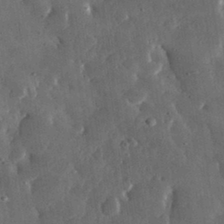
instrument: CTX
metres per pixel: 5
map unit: lHvf
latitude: 31.5560
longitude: -88.5924
